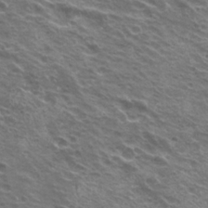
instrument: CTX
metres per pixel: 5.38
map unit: Hto
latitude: 21.8584
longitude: -31.5371
